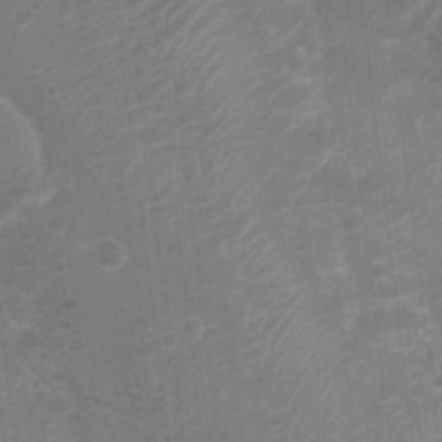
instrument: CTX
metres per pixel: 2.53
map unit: Nhu
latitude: 4.7435
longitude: -17.8583
